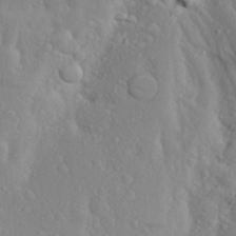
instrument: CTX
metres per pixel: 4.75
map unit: Aa
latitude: 25.5371
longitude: -146.8191
